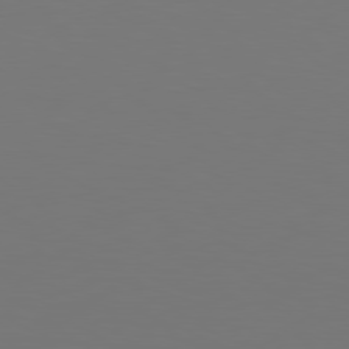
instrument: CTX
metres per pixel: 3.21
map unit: Hpe
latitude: 78.6113
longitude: -128.9702
